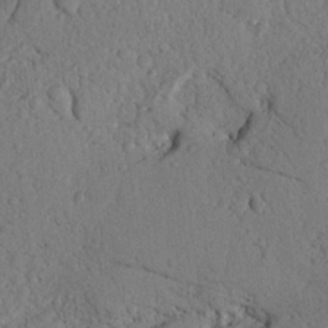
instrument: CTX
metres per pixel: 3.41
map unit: Nhu
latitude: 21.2348
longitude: -76.1577
